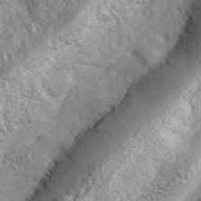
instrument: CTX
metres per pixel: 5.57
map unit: ANa
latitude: 39.4426
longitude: -91.0270
